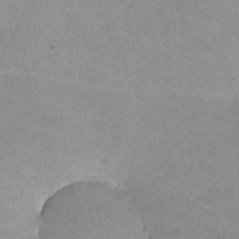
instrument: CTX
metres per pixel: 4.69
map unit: lHvf
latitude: -11.0675
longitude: -103.2726
